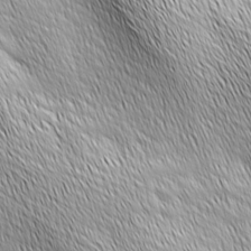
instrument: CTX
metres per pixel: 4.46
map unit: Ave
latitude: 2.3467
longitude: -114.0633
